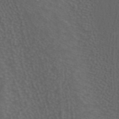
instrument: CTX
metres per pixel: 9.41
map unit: ANa
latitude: 43.1970
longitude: 24.5763
